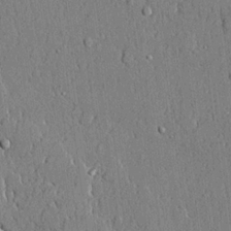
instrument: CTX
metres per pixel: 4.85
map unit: lHvf
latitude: 20.8569
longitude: 143.8044
